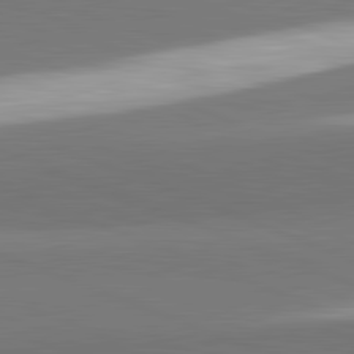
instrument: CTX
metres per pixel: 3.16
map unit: lApd
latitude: 82.1766
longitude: 150.5574
